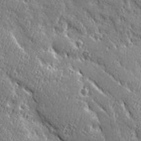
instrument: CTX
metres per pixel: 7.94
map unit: Ave
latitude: 20.6869
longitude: -135.9717
